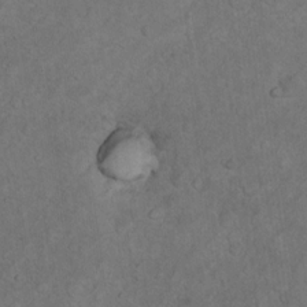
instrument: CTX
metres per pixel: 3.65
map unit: Nhu
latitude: 10.1956
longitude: -25.0080
